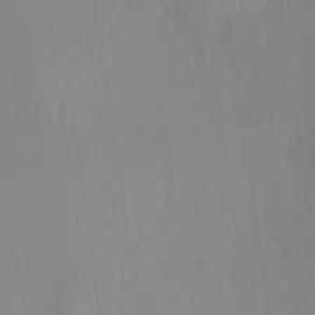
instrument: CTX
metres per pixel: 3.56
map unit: HNhu
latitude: 7.5371
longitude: 12.8597
